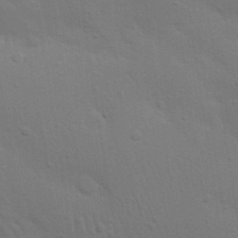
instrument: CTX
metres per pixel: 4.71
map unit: Nhu
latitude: 22.3845
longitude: -72.9514
